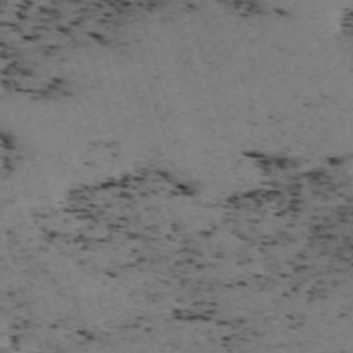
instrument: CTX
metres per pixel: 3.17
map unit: eHh
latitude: -62.1983
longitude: 51.6911
